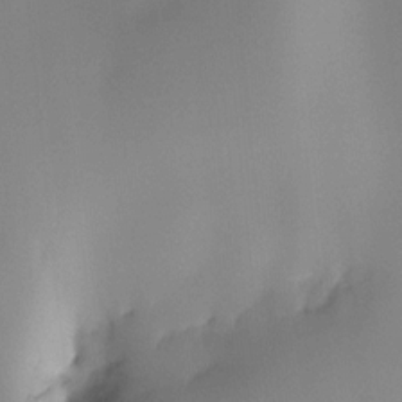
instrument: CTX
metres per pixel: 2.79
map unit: Ht
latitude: -16.5763
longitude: -48.8758
